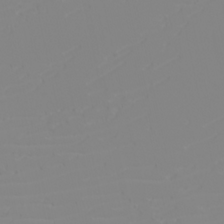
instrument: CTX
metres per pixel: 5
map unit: eHh
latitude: -6.0850
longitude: -85.0648
